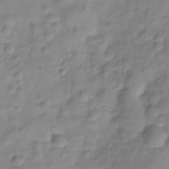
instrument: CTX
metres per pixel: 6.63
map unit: Hve
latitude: -29.3699
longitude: 93.9556
